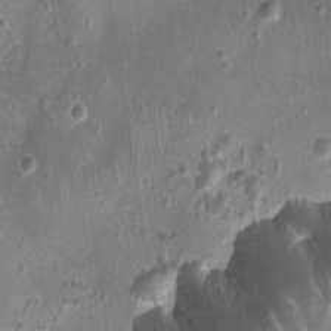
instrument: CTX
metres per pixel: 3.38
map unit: Ht
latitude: -2.0661
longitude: -16.6302
